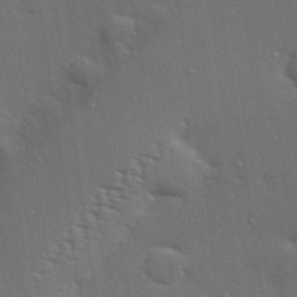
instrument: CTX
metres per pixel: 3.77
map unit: Hve
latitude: 27.5749
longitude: -90.8569
